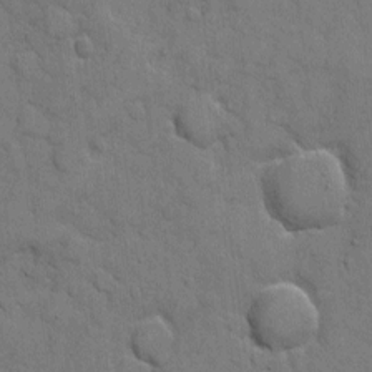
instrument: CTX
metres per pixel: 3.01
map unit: eHh
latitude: 5.8961
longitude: -64.9892
